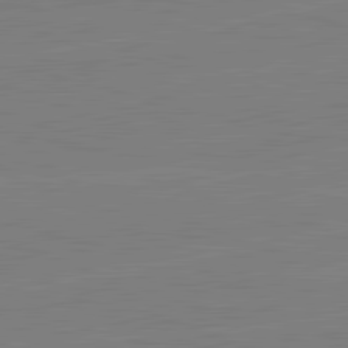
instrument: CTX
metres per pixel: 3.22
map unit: lApd
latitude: 82.2900
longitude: -158.3656
